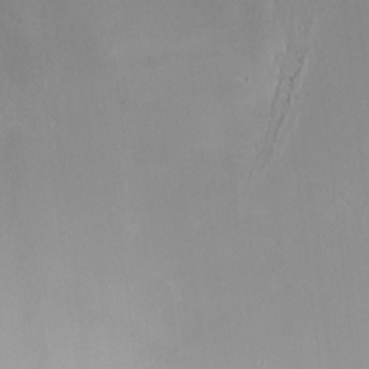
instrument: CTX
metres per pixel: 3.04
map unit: HNhu
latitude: 7.9150
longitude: 10.8219
